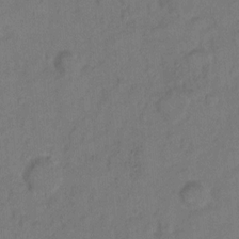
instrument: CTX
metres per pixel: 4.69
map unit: Hto
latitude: 7.4804
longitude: -61.6694
